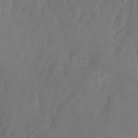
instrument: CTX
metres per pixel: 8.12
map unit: Nhu
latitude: -26.5951
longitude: -70.5168
